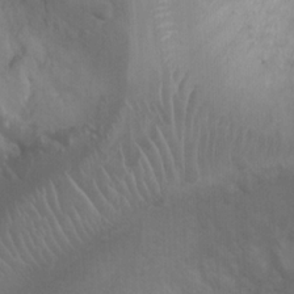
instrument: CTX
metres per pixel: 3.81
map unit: Ht
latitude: 3.5371
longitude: -28.4790
